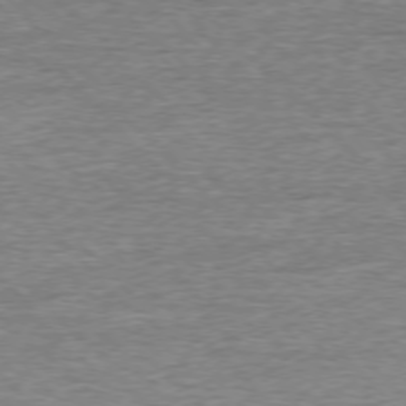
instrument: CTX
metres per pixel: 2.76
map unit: Ap
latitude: -76.6896
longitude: -97.0458
